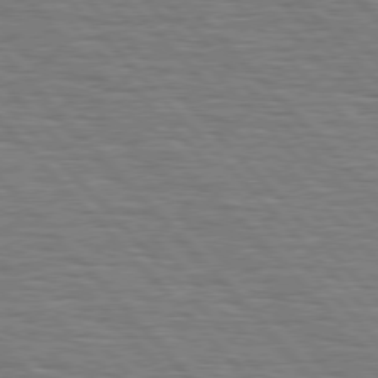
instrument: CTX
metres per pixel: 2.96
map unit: Hpe
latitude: 77.0269
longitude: -126.0633
